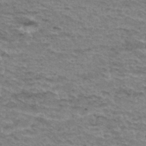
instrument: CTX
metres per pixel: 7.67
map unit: Hto
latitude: 36.1389
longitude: -43.4615
